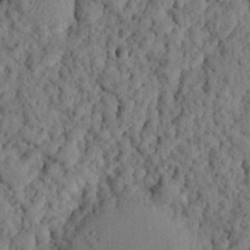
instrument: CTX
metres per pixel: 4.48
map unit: eHh
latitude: 25.3292
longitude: -79.1781
